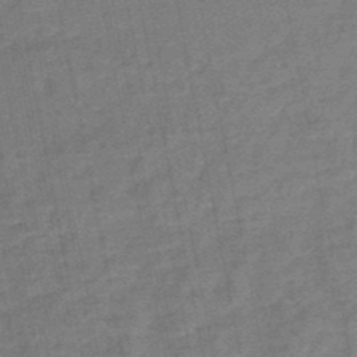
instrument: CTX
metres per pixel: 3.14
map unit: HNb
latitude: -48.9164
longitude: -39.1403
